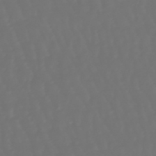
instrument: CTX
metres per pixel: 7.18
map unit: lHb
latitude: -47.6155
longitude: 79.6533
